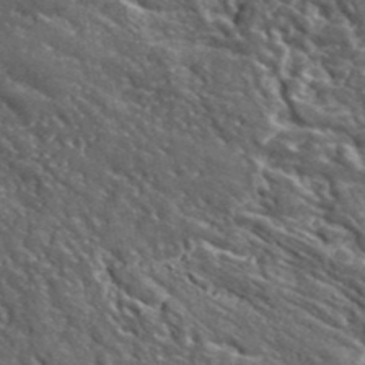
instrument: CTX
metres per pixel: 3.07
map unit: lHvf
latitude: 41.9906
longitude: -89.8773
